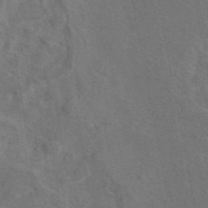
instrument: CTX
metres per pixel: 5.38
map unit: eAb
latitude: 45.9150
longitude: 109.7100
